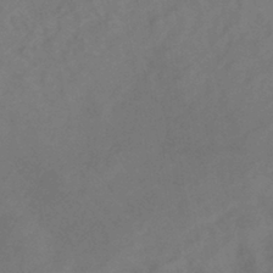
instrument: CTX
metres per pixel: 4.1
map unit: lHb
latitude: -39.7667
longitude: 74.6708
